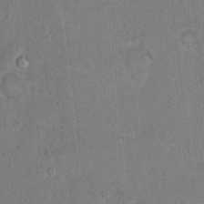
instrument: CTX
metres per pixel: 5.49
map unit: Hto
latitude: 12.3090
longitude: -36.4790
